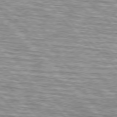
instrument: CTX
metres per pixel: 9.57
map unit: lApd
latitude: 76.4790
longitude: -83.4237
